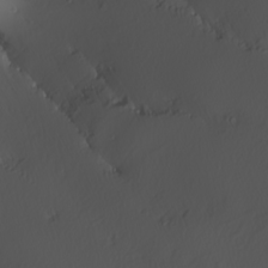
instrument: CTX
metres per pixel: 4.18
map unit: Nhu
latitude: -7.7099
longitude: -95.4427
